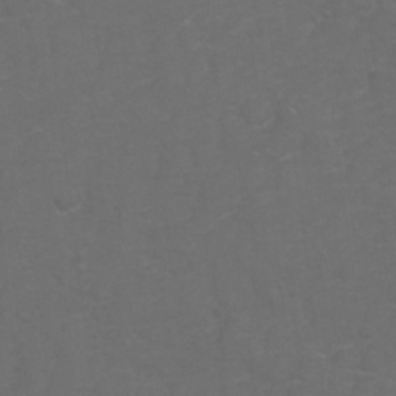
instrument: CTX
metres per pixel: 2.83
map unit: Hto
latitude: 5.3104
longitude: -30.8947
